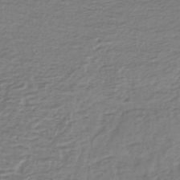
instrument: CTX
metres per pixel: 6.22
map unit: lHb
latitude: -41.6533
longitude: 70.2362
